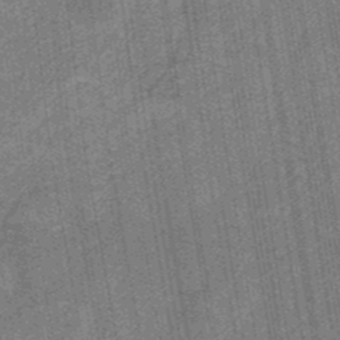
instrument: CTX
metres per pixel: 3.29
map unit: eHb
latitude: -30.6140
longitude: 70.4629
